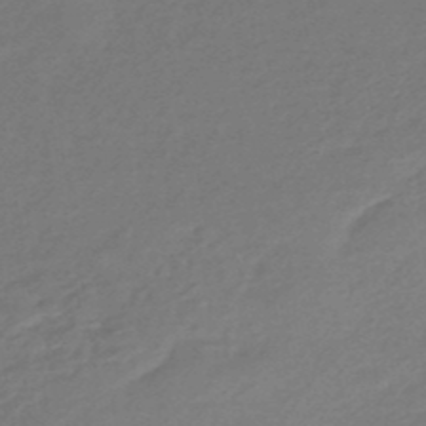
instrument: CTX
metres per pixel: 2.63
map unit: eHb
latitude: -46.0472
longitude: 89.6911
